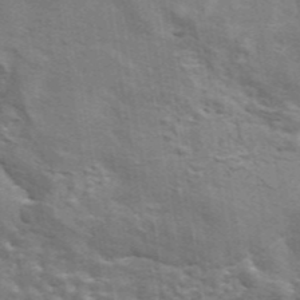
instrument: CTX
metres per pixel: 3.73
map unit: eAb
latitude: 44.5734
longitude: 112.0094
